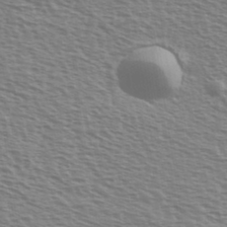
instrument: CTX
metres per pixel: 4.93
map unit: Ave
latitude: 37.5182
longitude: -112.8569
